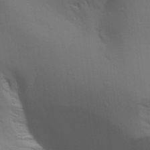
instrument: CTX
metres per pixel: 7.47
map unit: Aa
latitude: 27.5371
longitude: -138.9703
